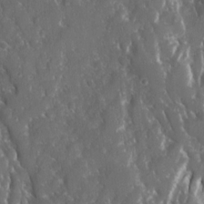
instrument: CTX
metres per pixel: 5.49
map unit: Ave
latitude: 15.8962
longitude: -131.1215
